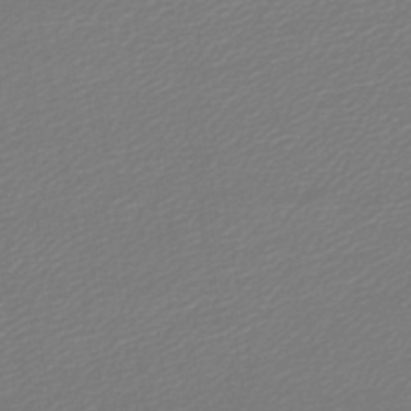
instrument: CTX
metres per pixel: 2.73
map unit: lHb
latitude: -45.2187
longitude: 60.4818
